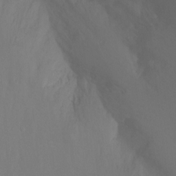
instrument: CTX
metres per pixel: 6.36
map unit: Ht
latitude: -9.4265
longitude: -33.2348
